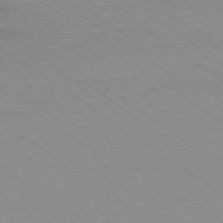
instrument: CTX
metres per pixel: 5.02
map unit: Ap
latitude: -79.3698
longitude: -55.4804
